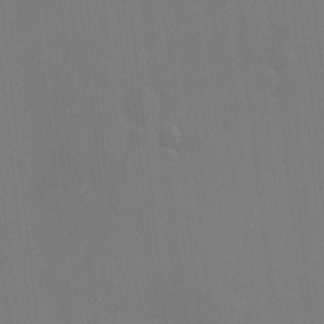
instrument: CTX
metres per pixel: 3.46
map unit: HNhu
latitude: 7.0458
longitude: 3.8989
